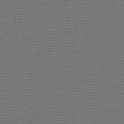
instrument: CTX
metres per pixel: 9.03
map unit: HNb
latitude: -47.6722
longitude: -40.4034
